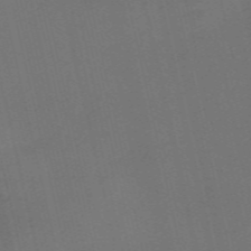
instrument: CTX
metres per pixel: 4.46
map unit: Nve
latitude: -59.0108
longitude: 50.9542
